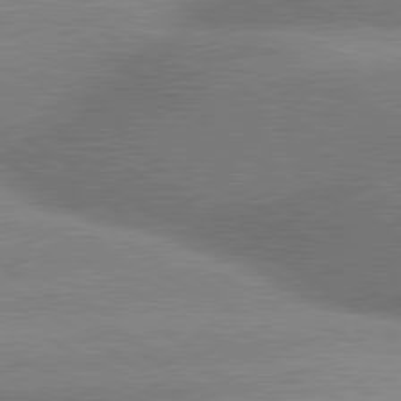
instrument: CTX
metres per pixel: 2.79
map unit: lApd
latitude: 80.0633
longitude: -154.0444
